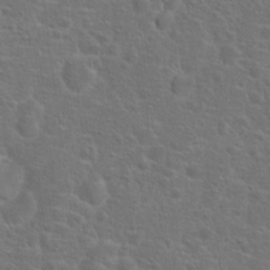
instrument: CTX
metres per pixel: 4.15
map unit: Hto
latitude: 18.1577
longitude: -41.8961
